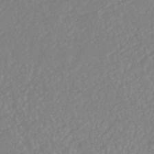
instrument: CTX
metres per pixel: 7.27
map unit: HNhu
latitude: -46.6140
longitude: 97.7100
